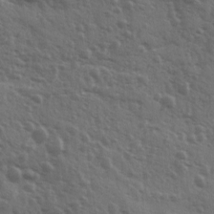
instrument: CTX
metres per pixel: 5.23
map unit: Ave
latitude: 11.7072
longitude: -103.3859
